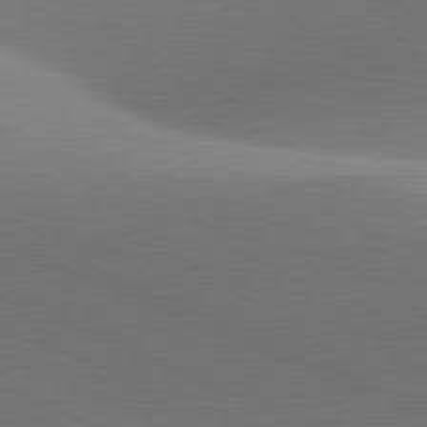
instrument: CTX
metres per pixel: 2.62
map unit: lApd
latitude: 81.9528
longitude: 143.2942
